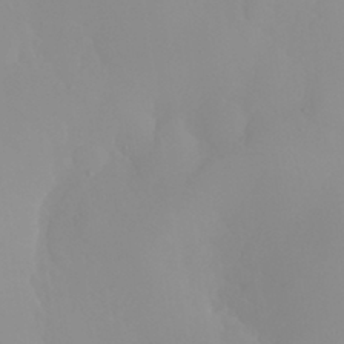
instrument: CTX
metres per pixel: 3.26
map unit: Nhu
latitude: 30.9325
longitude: -57.7827
